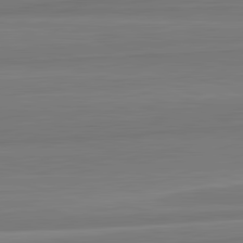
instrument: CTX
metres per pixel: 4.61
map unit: lApd
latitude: 82.4034
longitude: 170.5385
